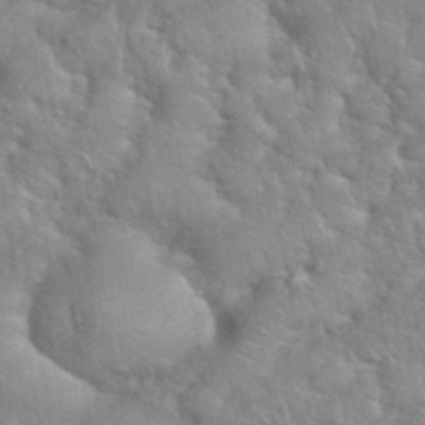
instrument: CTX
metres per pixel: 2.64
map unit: eHh
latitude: 39.2537
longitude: -58.0633
